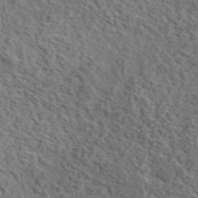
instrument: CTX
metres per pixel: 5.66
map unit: lHvf
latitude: 37.1026
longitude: -87.3859
